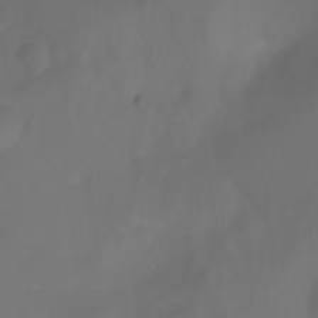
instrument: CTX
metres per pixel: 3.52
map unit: Ht
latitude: -3.1053
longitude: -61.0269
